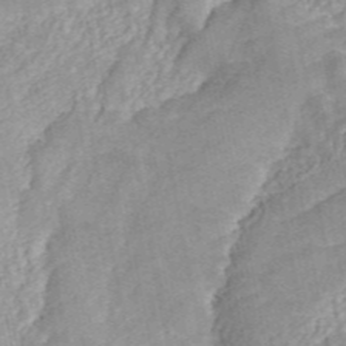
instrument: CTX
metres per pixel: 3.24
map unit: ANa
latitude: 45.6505
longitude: 23.8989
